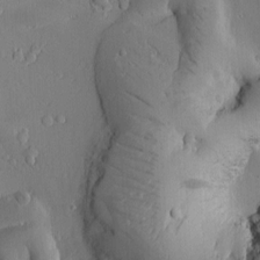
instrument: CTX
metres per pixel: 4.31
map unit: Htu
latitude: -2.9163
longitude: 174.1794
